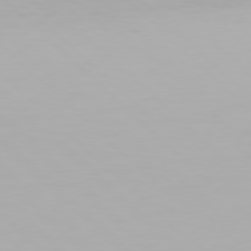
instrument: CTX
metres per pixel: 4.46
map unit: Hpe
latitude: 77.4804
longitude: -162.6869
